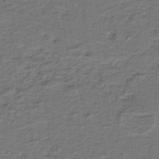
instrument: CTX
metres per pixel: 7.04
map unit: lHb
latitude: -42.0283
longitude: 53.3131
